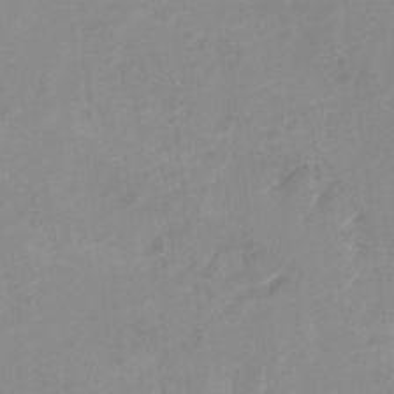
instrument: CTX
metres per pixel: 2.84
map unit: Hto
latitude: 7.5938
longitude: -35.0458
